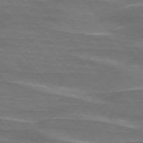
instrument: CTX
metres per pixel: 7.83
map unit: lApd
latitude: 75.4238
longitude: -80.4979
